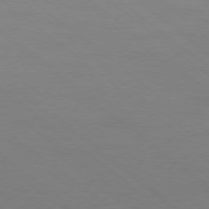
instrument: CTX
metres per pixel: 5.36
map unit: Ap
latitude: -78.5762
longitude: -97.7261
